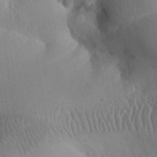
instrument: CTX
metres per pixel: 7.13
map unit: Aa
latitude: 32.4034
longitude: -141.9528
